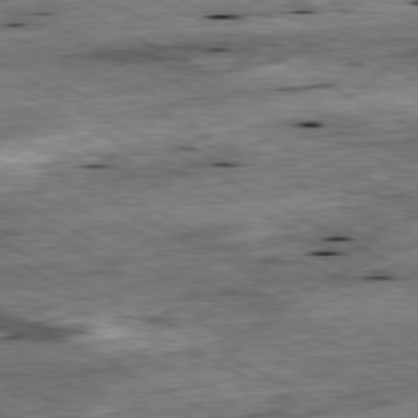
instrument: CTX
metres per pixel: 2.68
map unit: Ap
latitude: -80.6897
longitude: -88.8191
